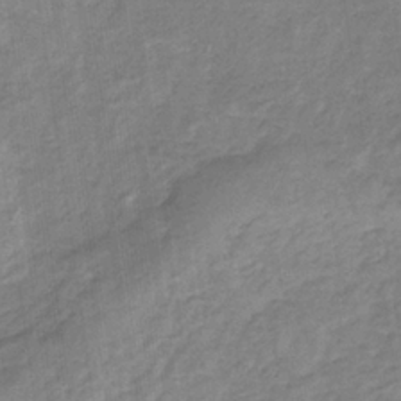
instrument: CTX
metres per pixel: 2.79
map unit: HNb
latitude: -33.1243
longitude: 59.5966
